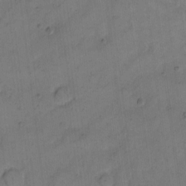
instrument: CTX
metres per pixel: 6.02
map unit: eHh
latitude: 13.1214
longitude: -65.8961
